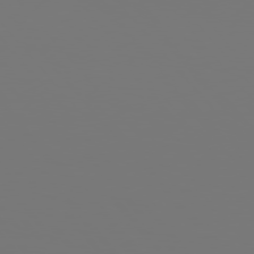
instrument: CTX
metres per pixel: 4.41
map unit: Hpe
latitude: 76.0822
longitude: -135.2348
